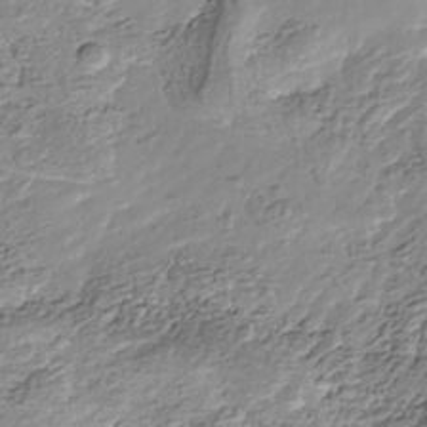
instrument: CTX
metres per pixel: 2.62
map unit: Nhu
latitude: -38.3684
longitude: -81.5182
